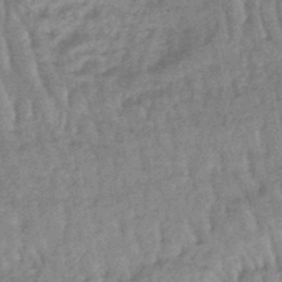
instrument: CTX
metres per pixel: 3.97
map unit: lHb
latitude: -47.8800
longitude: 78.5007
